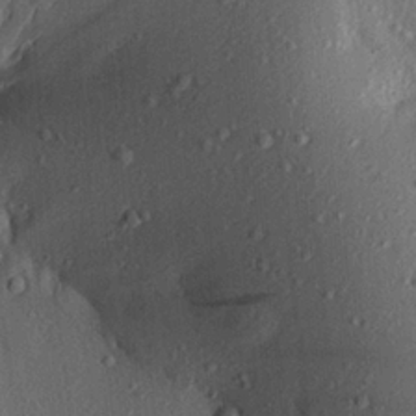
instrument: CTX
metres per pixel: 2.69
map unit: Aa
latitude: 18.8758
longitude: -147.4616
